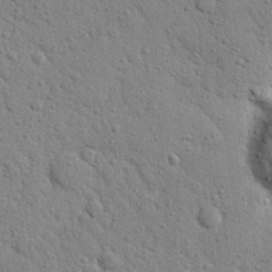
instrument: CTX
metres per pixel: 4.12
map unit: Nhu
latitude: 22.1200
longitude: -76.6868
